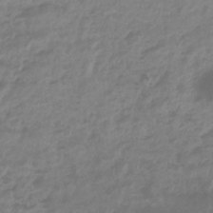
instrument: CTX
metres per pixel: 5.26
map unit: eHb
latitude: -29.8045
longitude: 71.1809
